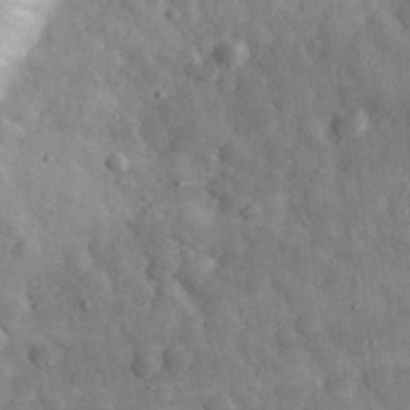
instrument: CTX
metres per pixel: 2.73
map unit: eHh
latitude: 33.1781
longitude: -69.6694
